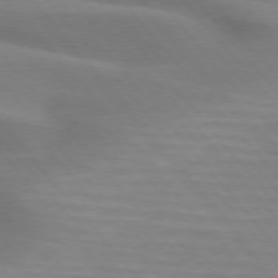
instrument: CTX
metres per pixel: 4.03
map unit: lApd
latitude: 74.8758
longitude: -60.3278
